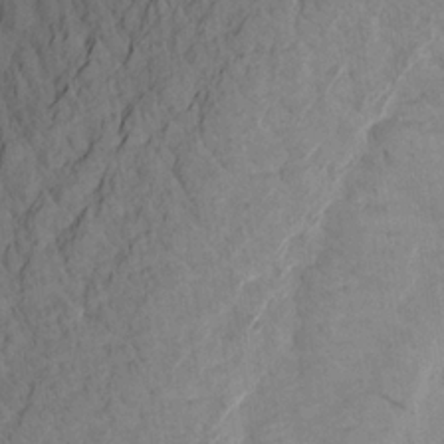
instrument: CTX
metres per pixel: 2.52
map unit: Aa
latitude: 20.2712
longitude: -141.2348
